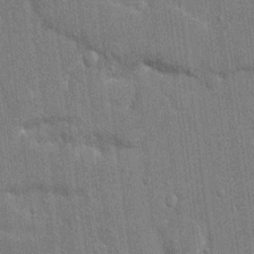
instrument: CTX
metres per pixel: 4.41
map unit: eHh
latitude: 14.7436
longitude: -69.1214
